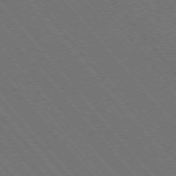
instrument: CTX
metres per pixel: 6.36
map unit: Hpe
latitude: -76.3117
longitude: -16.5168
